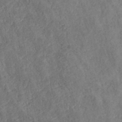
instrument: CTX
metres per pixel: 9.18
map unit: ANa
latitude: 40.3656
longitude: 18.3684
